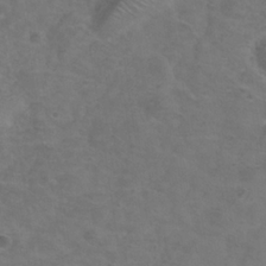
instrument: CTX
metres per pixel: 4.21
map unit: Hve
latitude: -34.1984
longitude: 91.0865
